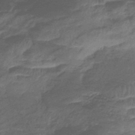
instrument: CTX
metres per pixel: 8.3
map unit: lHb
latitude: -39.0109
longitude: 75.2943
